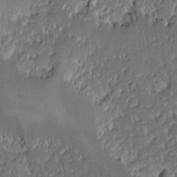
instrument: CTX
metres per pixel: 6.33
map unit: Ave
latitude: -9.1998
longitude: -116.4412
